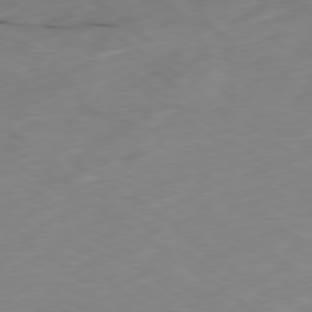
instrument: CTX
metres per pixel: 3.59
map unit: Ap
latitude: -79.6155
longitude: -73.3482
